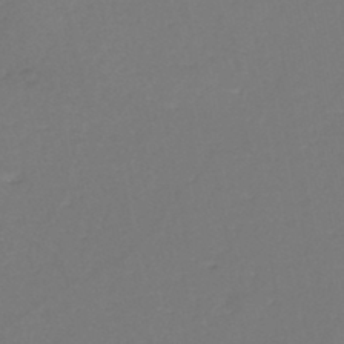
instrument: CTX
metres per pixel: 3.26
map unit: eHh
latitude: -45.1431
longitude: -28.9325
